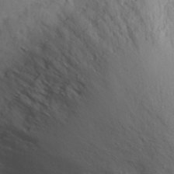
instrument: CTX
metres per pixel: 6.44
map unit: eHh
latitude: 29.6505
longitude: -73.0459
